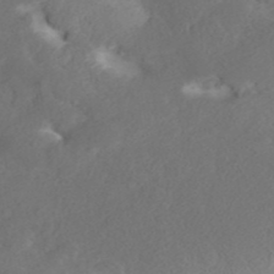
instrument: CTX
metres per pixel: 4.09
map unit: ANa
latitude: 36.3845
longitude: 13.5021
